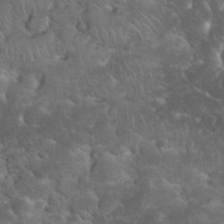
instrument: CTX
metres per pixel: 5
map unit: eHh
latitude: 34.6868
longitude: -65.3293
